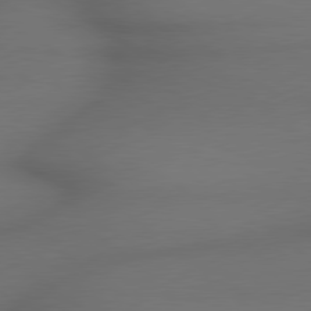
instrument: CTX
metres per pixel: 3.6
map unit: lApd
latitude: 79.4805
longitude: -173.1214
